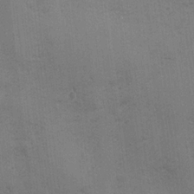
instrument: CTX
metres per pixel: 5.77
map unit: Ave
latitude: -7.2187
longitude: -120.3279
